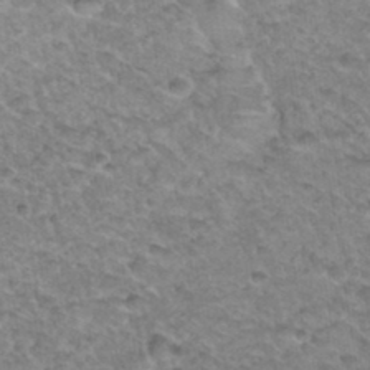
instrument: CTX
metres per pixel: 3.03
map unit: Hto
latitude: 34.8191
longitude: -49.0458
